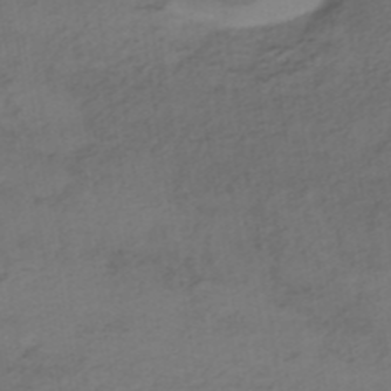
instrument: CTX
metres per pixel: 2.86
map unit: HNhu
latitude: -42.5384
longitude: 103.3510
